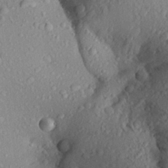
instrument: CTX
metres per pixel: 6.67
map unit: Aa
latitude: 23.4048
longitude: -144.5734
